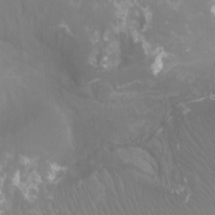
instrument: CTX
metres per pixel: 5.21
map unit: Ht
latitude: -4.1228
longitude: -18.6490
